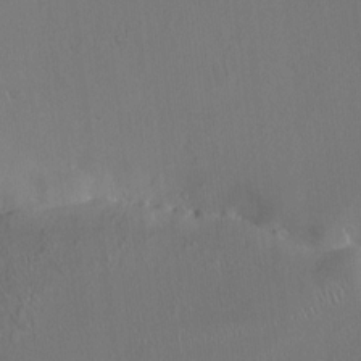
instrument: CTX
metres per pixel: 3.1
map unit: HNhu
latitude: 5.8205
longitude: 13.0864
